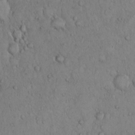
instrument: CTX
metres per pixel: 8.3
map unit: Hto
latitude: 11.8772
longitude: -57.5938
